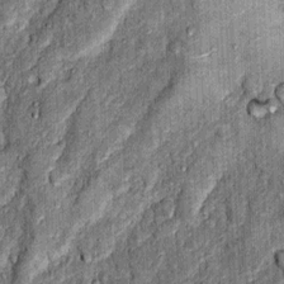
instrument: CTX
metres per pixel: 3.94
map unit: Nhu
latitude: 5.2915
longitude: -23.9150
